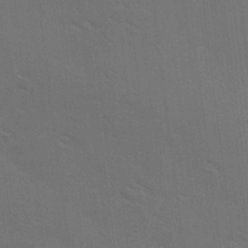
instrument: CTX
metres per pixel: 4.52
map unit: Ave
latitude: -0.3307
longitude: -112.4223
